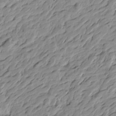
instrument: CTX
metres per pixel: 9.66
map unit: Htu
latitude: -4.2739
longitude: -178.5168
